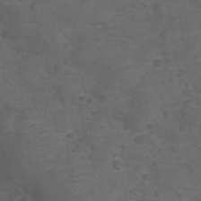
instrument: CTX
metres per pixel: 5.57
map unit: Nhu
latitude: 28.1200
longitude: -55.6694
